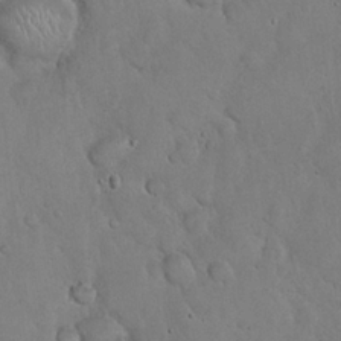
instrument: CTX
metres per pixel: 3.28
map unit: eHh
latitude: 21.8584
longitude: -58.8569
